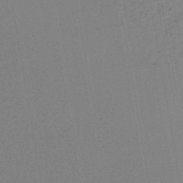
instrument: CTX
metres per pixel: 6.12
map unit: HNb
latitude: -44.6330
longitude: -41.9150
